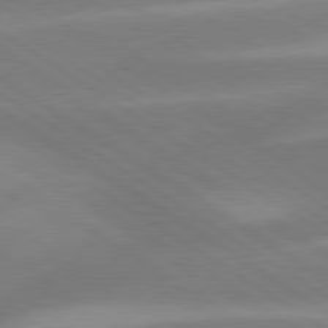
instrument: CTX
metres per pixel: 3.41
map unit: lApd
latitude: 80.0255
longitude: -145.3293
